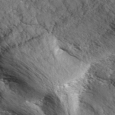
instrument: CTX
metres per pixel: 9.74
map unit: ANa
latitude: 41.1970
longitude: 17.8612
